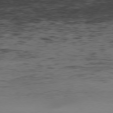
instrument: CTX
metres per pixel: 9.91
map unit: Hpe
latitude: -77.5399
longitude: 11.4832
